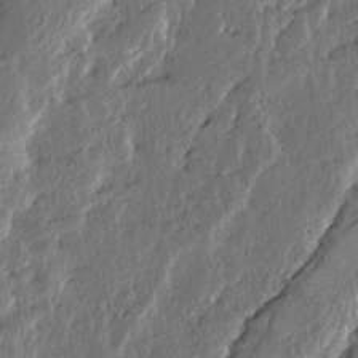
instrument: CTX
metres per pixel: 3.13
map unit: Ave
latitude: 14.0444
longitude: -137.0270
